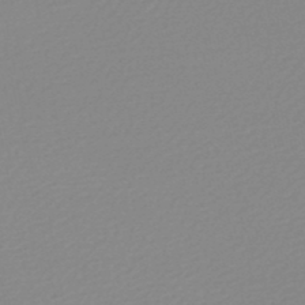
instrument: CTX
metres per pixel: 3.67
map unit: lHb
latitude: -48.0472
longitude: 65.3510
